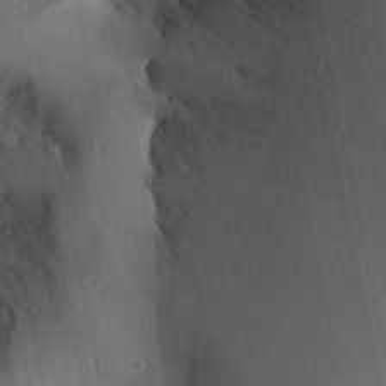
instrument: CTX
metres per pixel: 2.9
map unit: Aa
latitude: 27.7828
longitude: -134.8569
